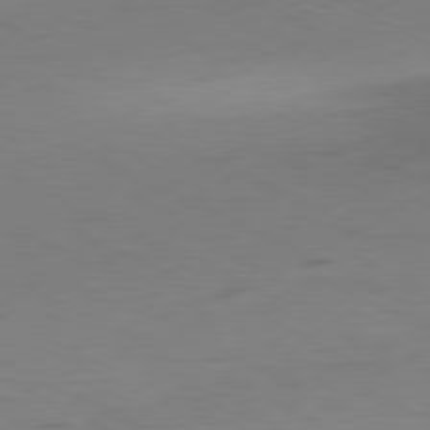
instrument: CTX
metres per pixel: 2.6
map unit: Ap
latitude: -81.3321
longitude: -62.4034
